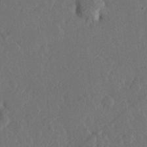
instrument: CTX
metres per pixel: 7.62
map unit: Hve
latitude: 25.9150
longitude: 145.0864
